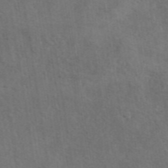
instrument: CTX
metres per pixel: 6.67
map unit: ANa
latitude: 42.8758
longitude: 13.8611
